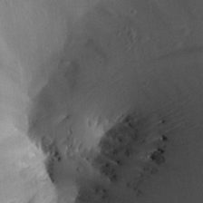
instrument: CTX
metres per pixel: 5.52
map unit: Aa
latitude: 27.0648
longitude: -136.4412
